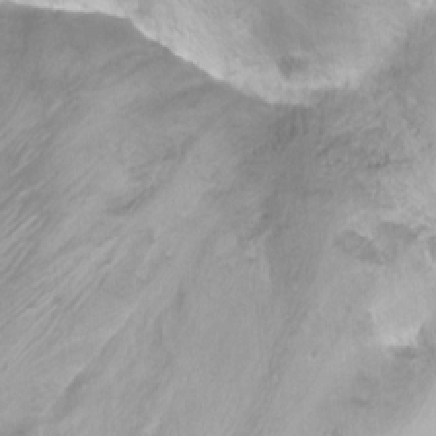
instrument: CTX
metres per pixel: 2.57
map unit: Nhu
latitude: -6.5951
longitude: -47.3671
